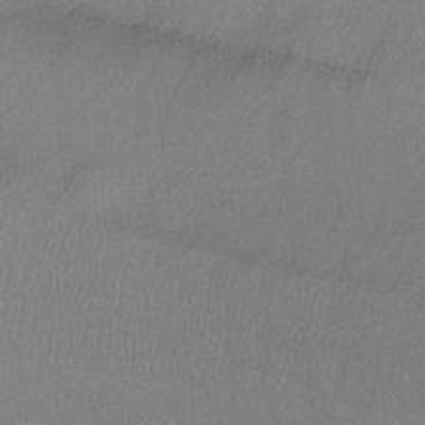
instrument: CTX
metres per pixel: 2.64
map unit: Ht
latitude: 1.6127
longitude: -35.5938
